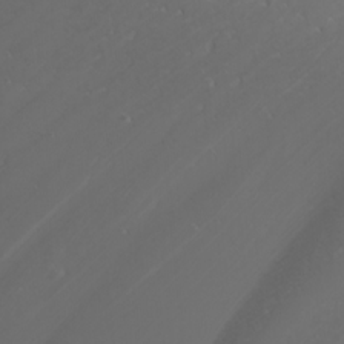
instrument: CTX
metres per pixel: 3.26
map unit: Nhu
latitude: -6.9352
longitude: -81.4237
